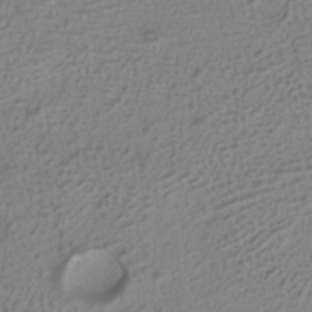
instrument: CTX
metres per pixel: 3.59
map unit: ANa
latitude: -37.9178
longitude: 94.4251
